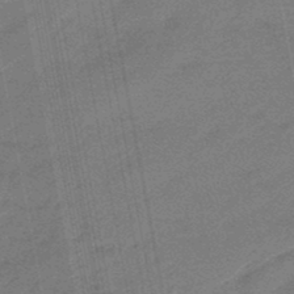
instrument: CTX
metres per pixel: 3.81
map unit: eHb
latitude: -47.3698
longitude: 86.5196
